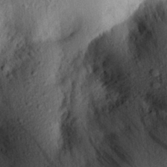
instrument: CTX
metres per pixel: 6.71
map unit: eHh
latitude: 24.8191
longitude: -78.3656
